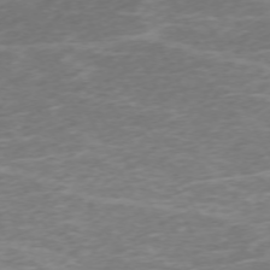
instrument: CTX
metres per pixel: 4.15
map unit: Ap
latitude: -73.1998
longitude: -70.2333
